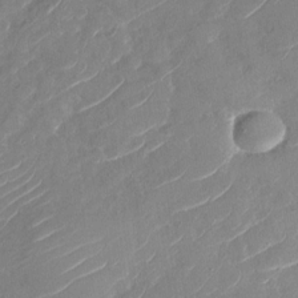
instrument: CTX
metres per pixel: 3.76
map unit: Nhu
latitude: -29.6722
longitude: -72.8002
